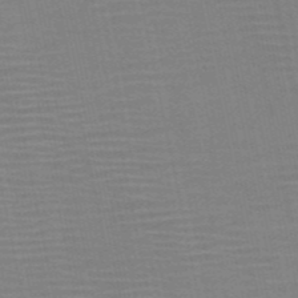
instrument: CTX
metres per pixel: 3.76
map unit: HNb
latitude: -52.4251
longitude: -47.5371
